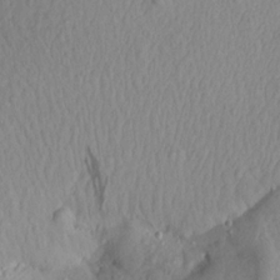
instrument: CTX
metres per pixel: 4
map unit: Aa
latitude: 18.1766
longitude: -144.5923
